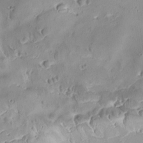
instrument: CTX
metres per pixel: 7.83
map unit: Ave
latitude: -9.1620
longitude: -122.3467
